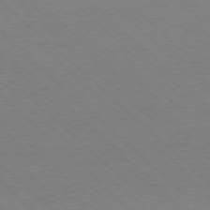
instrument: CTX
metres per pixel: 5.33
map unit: Ap
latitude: -77.6911
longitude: -85.0081
